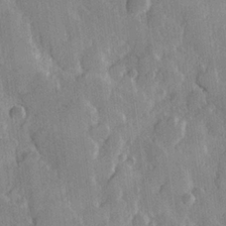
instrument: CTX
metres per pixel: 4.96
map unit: Hve
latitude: 23.2915
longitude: 148.0472
